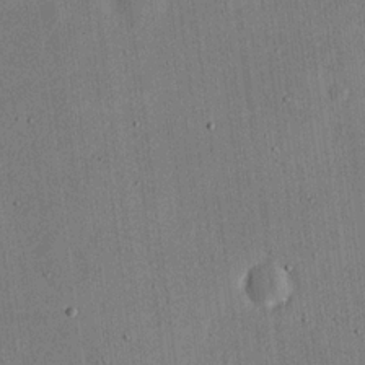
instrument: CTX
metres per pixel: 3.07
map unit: eHh
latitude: 18.4034
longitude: -69.9528
